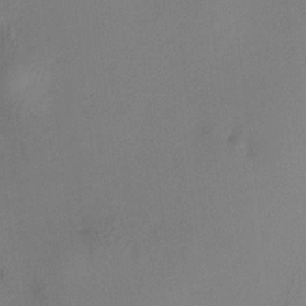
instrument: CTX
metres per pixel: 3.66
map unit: HNhu
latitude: 7.3293
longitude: 14.4818
